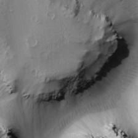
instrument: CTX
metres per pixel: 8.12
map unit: Htu
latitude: -0.4062
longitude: 173.3698
